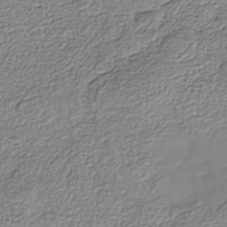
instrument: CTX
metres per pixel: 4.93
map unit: Nhe
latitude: -40.2739
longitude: -110.6113
